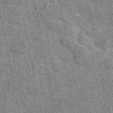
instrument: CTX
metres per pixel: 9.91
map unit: eAb
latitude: 50.3467
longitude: 112.4818
